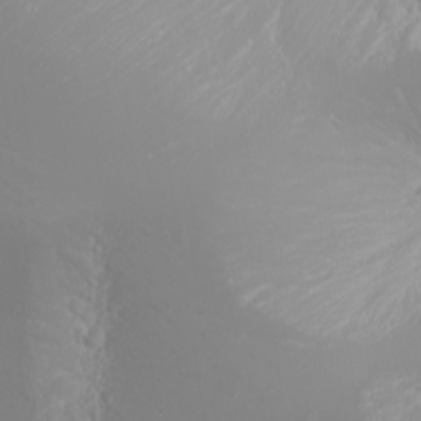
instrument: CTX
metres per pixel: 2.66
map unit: Nhu
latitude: -6.9919
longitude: -89.4616
